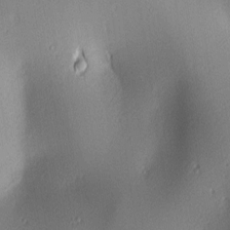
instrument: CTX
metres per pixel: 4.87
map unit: lAa
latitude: 2.4412
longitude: -116.4412
